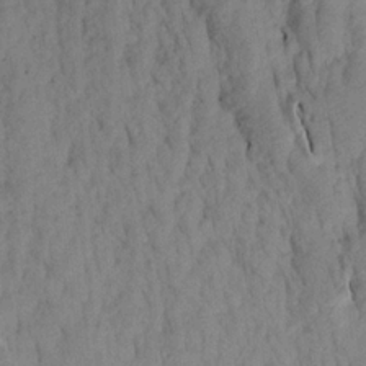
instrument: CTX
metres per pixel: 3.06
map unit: Aa
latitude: 19.0269
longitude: -146.8380
